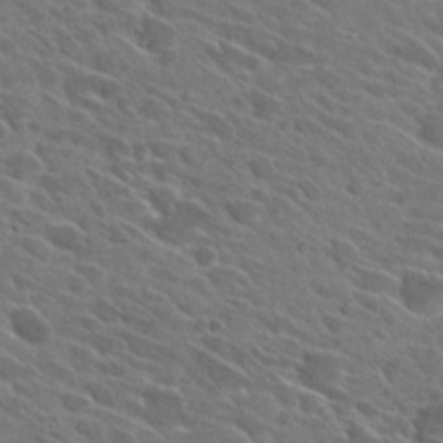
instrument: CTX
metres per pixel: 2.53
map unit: Hto
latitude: 27.4615
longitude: -42.7624
